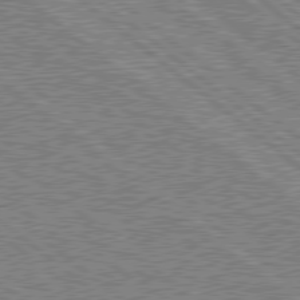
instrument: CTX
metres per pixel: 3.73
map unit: Hpe
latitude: 78.7435
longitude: -143.9339
